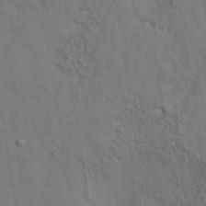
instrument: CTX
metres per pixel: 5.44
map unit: eAb
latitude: 35.2159
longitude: 111.5777
